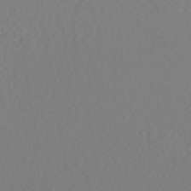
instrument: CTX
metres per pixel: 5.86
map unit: HNhu
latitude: -47.0108
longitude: 104.5951
